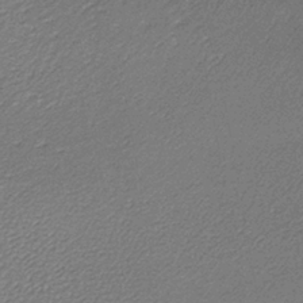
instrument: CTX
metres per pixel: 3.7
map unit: lHb
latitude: -36.0094
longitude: 59.7666
